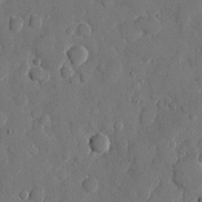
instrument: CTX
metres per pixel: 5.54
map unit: eHh
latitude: 11.8206
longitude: -67.6316
